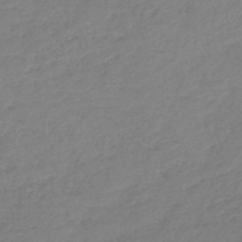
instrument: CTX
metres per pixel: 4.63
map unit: lHb
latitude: -45.5210
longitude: 70.4062
